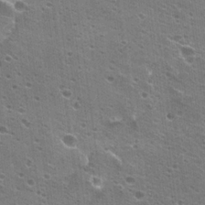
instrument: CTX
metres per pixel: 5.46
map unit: Hto
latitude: 23.3671
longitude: -42.1200
